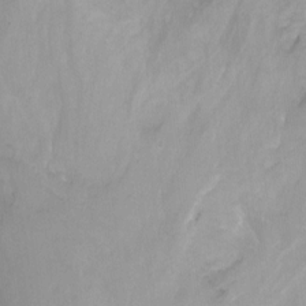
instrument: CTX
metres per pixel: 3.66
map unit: Nhu
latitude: -13.9367
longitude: -55.1970
